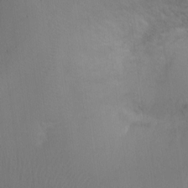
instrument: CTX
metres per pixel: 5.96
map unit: Ht
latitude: -15.8990
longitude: -40.6679
